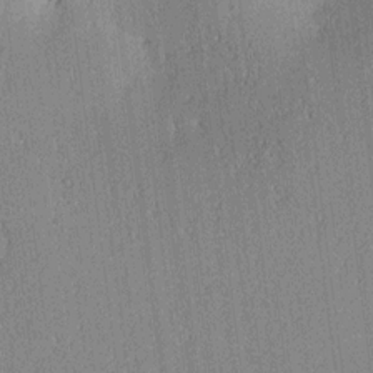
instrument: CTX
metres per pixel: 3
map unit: lAa
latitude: 12.9514
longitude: -107.5749
